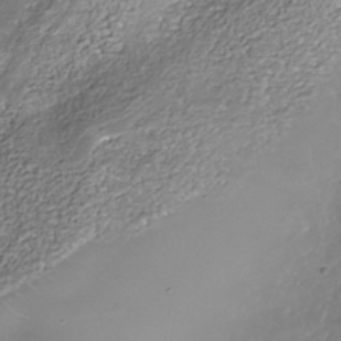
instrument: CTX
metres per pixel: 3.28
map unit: Nhe
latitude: -38.0661
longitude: -88.0444
